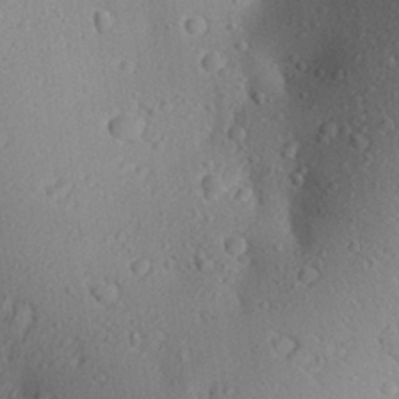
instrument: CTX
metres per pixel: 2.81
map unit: Aa
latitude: 27.5182
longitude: -142.8569
